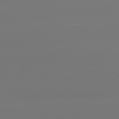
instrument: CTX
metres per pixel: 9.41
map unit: lApd
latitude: 80.8002
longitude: -148.8569
